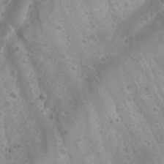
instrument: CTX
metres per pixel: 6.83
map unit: Nhu
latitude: -4.0850
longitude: -87.8205
